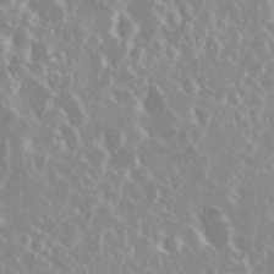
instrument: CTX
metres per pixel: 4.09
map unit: Nhu
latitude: 29.0080
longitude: -61.6694
